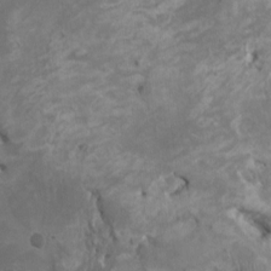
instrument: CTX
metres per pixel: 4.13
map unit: HNhu
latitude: 4.5735
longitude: -3.9906
